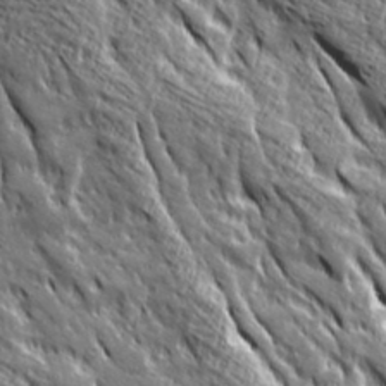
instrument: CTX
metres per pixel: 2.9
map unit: Ave
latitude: 20.4412
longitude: -135.0080
